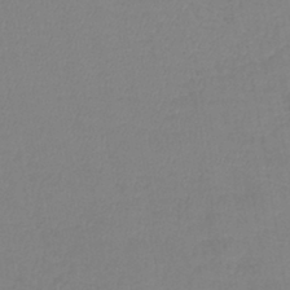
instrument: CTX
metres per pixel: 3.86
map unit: lHb
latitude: -41.4076
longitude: 74.6897
